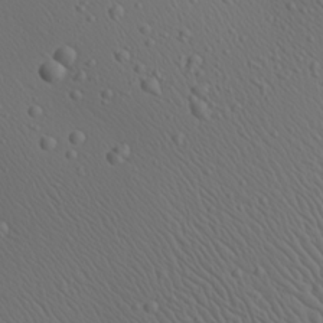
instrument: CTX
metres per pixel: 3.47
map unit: Aa
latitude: 23.4048
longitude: -138.1011
